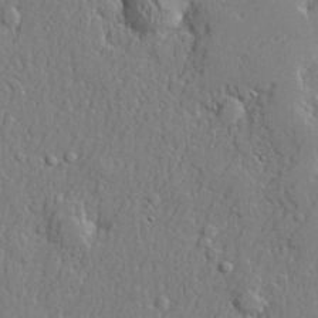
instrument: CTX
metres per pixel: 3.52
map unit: lHvf
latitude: 21.5560
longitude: 143.2753
